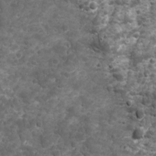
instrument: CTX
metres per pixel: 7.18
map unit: Ave
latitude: 16.5357
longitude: -133.1025
